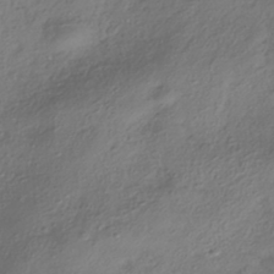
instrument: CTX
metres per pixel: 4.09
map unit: HNhu
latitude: -41.6155
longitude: 107.0487
